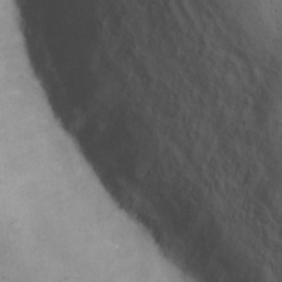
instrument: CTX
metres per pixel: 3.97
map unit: Hto
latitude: 14.0444
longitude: -61.8772
